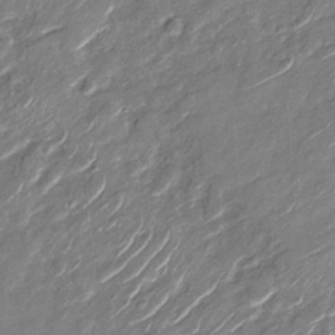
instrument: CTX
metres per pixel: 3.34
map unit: Nhu
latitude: -28.0472
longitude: -73.7450
